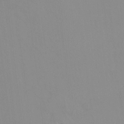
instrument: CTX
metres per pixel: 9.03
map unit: HNhu
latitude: 6.5168
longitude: 2.0661
